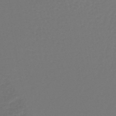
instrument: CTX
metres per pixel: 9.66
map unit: lHb
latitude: -45.3132
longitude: 78.5384
